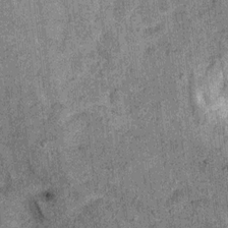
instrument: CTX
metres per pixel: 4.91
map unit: Ht
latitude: 9.1025
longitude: -37.6316
